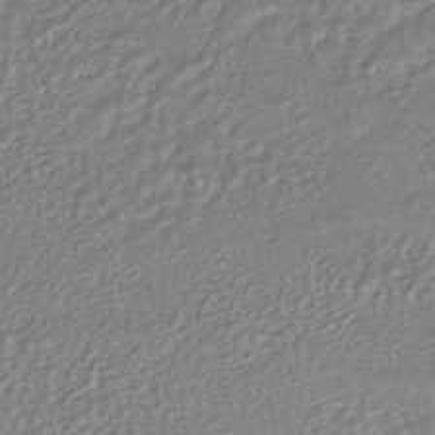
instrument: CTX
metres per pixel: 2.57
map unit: HNhu
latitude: -47.3131
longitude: 102.0472
